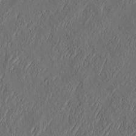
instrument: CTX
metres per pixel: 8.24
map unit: eHh
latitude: 4.5924
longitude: -77.6694
